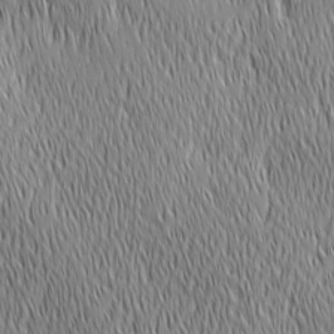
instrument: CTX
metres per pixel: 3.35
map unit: Ave
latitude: 2.6679
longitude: -114.4034
